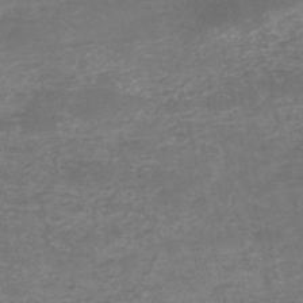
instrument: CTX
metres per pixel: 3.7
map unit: HNb
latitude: -52.3117
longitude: -38.3467
